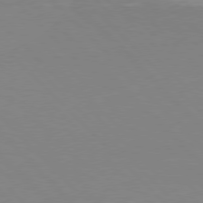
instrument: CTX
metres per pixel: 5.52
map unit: Hpe
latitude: 77.5182
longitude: -125.3292
